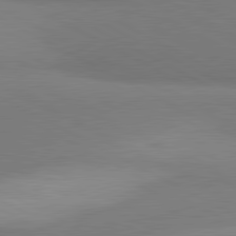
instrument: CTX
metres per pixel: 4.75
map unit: lApd
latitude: 81.2537
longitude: 158.6896
